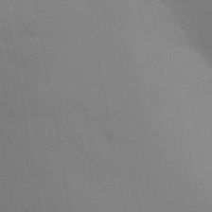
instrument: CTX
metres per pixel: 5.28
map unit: Aa
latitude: 32.5357
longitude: -145.1970
